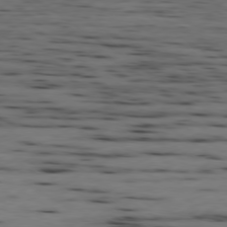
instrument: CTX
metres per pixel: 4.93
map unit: Ap
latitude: -79.7099
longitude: -101.6694
